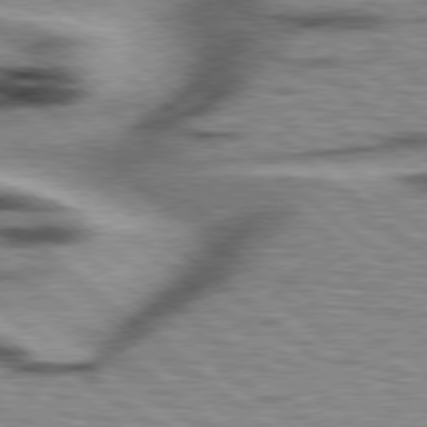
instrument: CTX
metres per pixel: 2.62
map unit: Hpe
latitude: 78.1578
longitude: -156.4412
